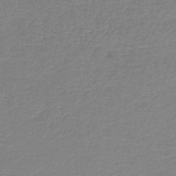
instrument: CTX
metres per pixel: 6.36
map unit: HNb
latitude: -45.8422
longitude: 52.5384
